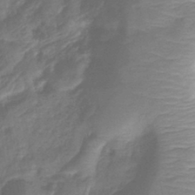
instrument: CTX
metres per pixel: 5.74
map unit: lHb
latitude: -41.0297
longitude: 78.8975
